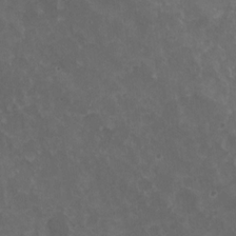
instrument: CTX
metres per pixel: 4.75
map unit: HNhu
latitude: 4.1767
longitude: -1.9150
